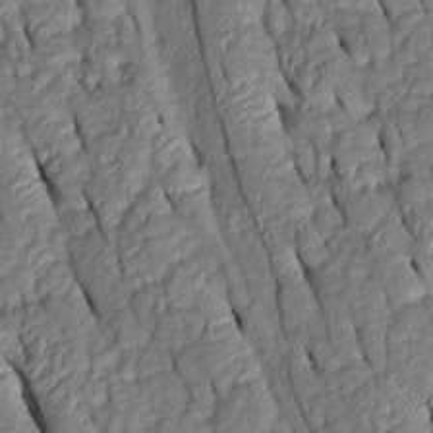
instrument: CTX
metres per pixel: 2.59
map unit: Htu
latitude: 1.1403
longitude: 149.2943
